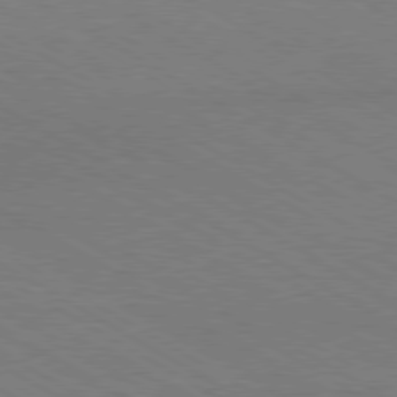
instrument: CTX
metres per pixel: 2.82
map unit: Hpe
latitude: -80.5952
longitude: 16.5763
